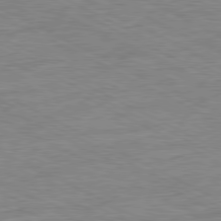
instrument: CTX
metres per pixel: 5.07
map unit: Ap
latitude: -80.9542
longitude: -76.3278
